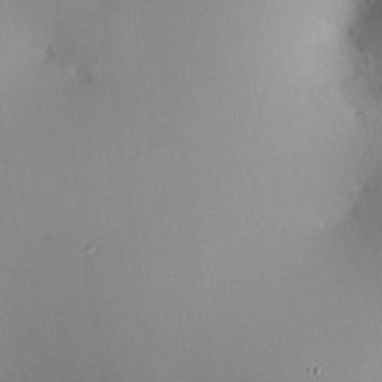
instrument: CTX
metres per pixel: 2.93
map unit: HNhu
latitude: 10.2334
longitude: 16.3118
